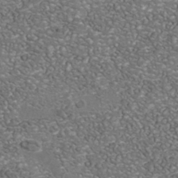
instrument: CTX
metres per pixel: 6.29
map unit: Nhu
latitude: -39.9367
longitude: -81.2159
